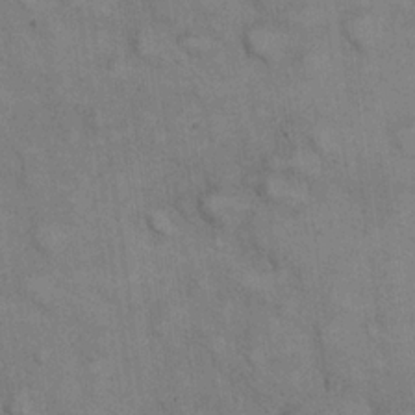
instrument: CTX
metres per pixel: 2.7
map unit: eHh
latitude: 22.1389
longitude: -61.3670
